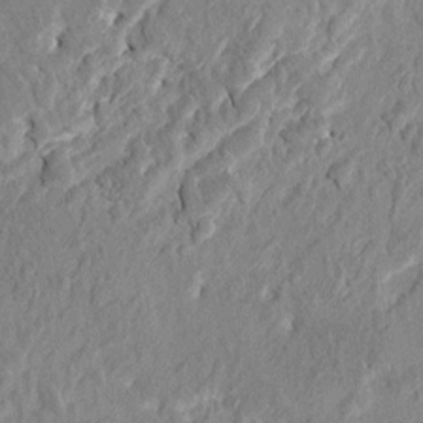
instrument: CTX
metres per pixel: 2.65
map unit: HNhu
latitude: 8.1200
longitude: -5.3482
